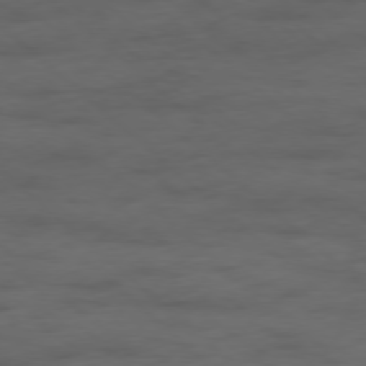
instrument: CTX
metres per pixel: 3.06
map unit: Hpe
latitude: -78.2739
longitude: -18.9702
